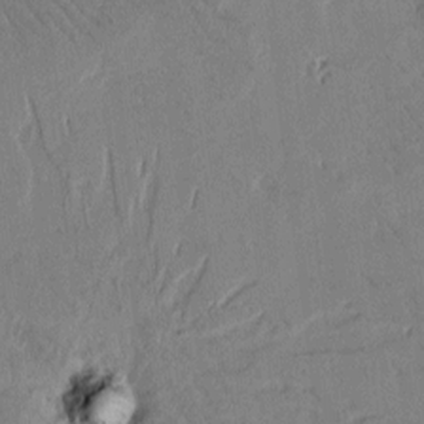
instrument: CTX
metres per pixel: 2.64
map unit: Htu
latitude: -1.9367
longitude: 175.7288
